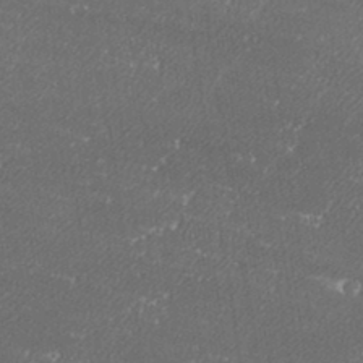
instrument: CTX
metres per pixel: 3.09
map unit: eHh
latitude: 34.7624
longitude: -132.7813
